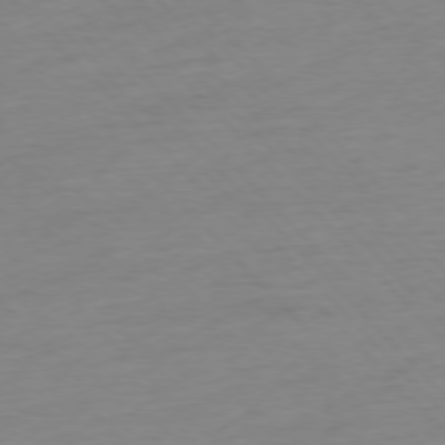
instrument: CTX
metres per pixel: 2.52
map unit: Hpe
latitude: -76.7463
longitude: -14.1578
